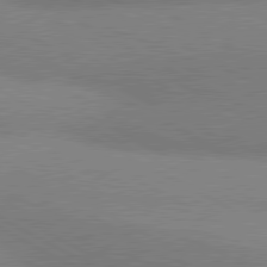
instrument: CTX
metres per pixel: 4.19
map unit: lApd
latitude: 80.4601
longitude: 124.5196
